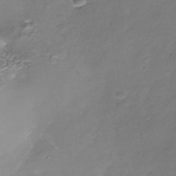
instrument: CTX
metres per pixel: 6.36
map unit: Nhe
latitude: -36.4251
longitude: -87.1214
